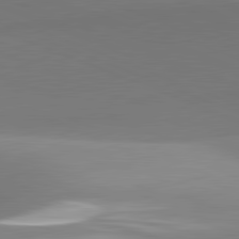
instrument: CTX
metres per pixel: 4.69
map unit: lApd
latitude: 81.7261
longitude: 141.4643
